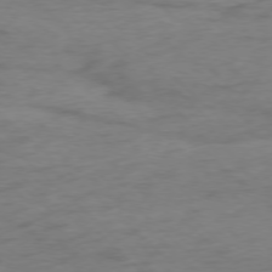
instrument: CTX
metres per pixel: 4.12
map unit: Ap
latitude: -76.6896
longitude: -76.7435
